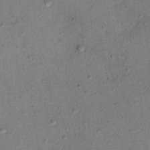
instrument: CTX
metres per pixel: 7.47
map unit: Ht
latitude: 13.1403
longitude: -38.8380
